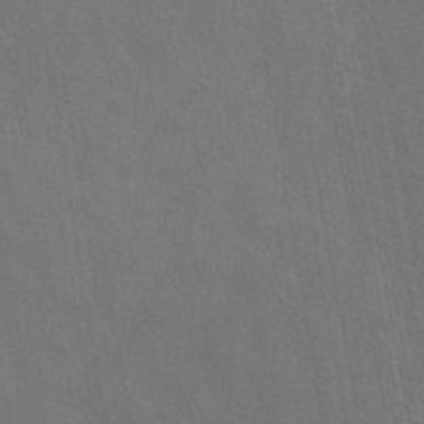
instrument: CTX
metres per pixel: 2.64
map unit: eAb
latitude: 43.5182
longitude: 113.3699
